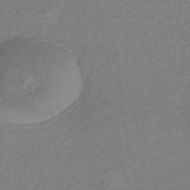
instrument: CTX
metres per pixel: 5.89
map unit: lHb
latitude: -34.9731
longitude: 70.1795
